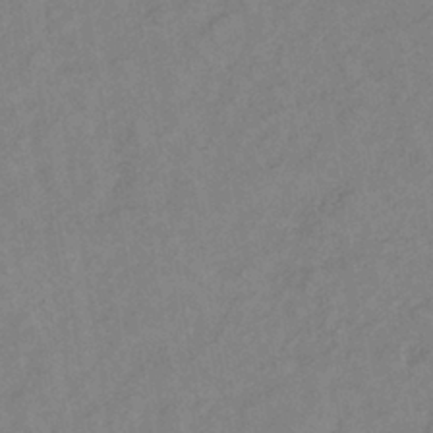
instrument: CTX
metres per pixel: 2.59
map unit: lHb
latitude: -37.0486
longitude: 72.3306
